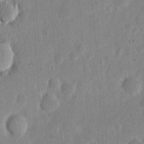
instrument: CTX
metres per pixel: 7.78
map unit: eHh
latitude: 6.3467
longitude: -70.6490
